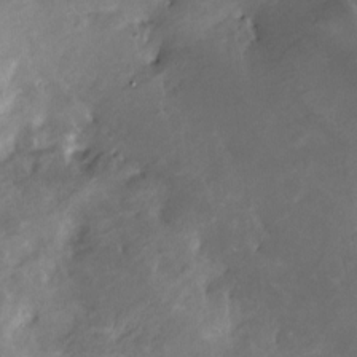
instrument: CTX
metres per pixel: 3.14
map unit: Nve
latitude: -25.1620
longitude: -108.8758
